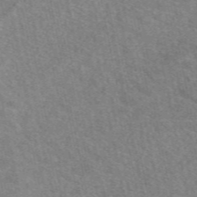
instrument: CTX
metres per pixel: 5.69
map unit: eAb
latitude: 49.3293
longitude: 115.8233
